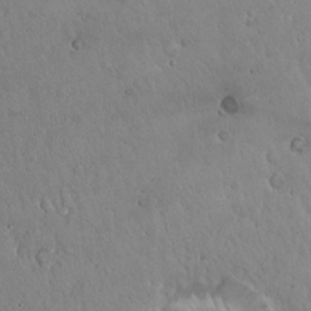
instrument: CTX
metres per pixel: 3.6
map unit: Hto
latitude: 17.4804
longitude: -59.2726
